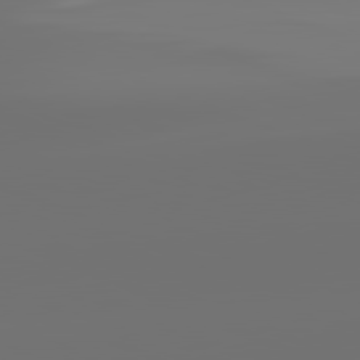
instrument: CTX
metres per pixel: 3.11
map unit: lApd
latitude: 81.9339
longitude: -152.5924
